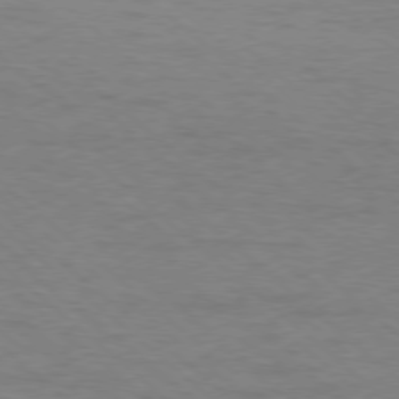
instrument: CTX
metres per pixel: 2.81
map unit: Ap
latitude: -78.6329
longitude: -68.3845
